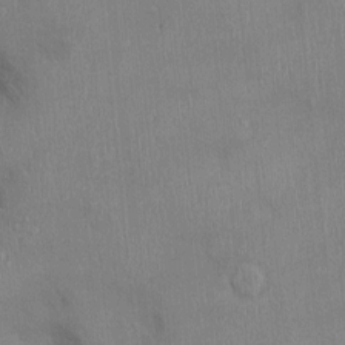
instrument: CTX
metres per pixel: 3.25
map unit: Ht
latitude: -2.8408
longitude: -14.8002
